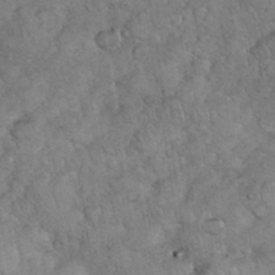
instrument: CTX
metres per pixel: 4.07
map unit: eHh
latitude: 35.9717
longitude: -63.2537
